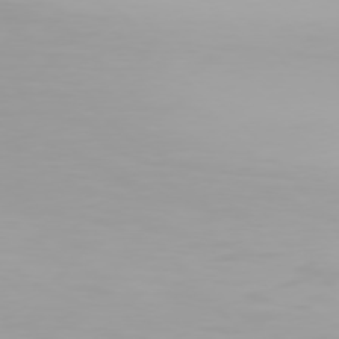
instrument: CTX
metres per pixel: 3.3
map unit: Hpe
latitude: 76.5168
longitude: -134.6490
